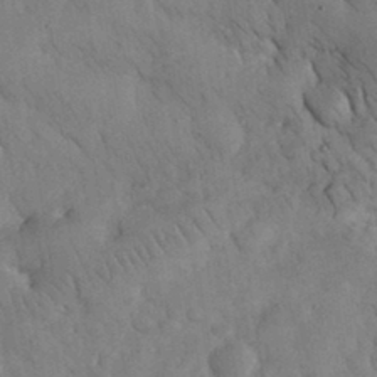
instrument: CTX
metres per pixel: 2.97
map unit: eHh
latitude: 33.4049
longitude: -68.8191
